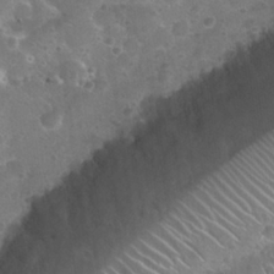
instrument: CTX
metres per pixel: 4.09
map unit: Nhu
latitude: 25.6504
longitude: -51.1592
